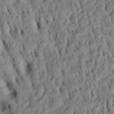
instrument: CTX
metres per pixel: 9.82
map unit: Htu
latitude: -8.3117
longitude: 145.3510
